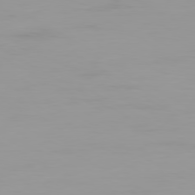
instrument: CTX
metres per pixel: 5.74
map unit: Ap
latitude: -79.8611
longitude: -76.8191
